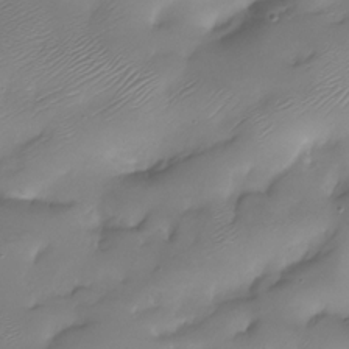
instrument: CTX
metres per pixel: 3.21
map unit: Nhu
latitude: -28.3306
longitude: -59.9528
